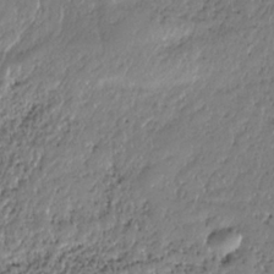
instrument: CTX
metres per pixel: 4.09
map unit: HNhu
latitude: -37.0297
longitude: 33.4644
